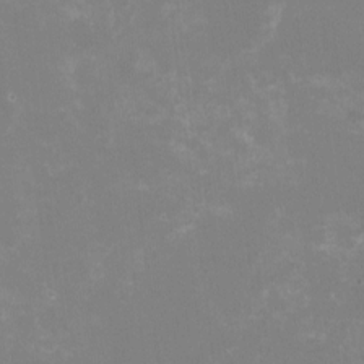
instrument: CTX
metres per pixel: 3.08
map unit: HNhu
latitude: -1.9179
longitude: -3.7449
